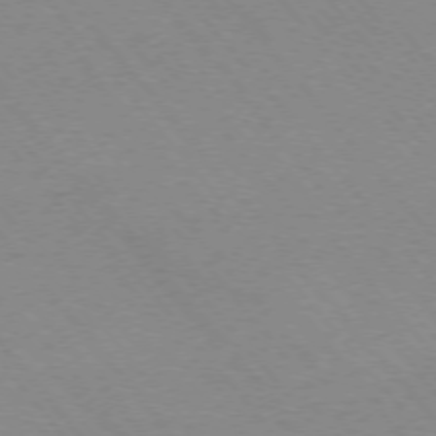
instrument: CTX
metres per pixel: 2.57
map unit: Ap
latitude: -75.5777
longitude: -69.0648
